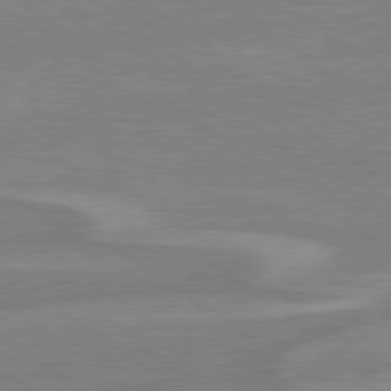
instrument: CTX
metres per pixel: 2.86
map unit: lApd
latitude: 79.1214
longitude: -164.4223
